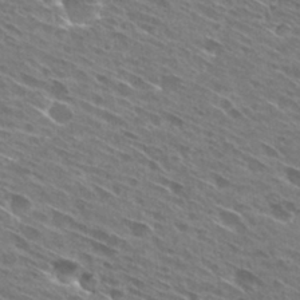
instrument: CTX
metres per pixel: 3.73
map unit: Hto
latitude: 29.1970
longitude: -44.6112
